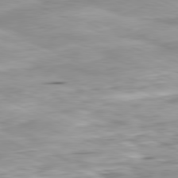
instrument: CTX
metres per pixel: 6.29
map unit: Ap
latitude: -81.5588
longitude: -82.2900
